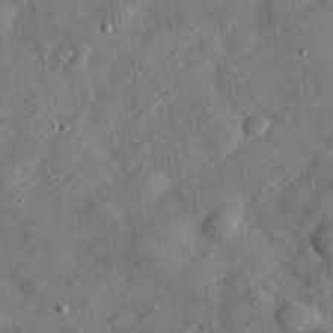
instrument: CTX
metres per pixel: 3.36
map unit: eHh
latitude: 30.3845
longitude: -71.7638
